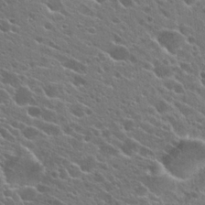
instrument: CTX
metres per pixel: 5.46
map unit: Hto
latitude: 26.3278
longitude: -44.7057
